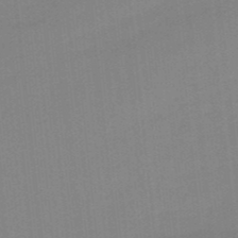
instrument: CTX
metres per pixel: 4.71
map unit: lHb
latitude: -49.3699
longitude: 81.2565
